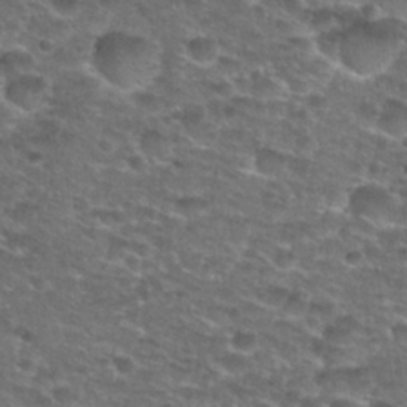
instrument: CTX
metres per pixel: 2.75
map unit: Hto
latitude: 28.4034
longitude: -49.0458
